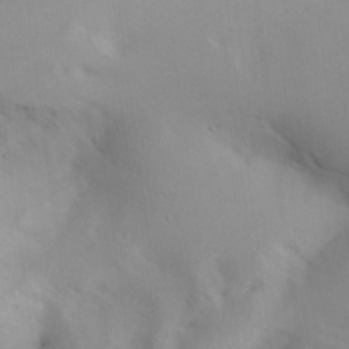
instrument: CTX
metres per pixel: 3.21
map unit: lAa
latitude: 19.6505
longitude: -138.4034
